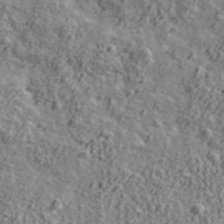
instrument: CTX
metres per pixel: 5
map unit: Ave
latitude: 41.5560
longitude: -111.6694
